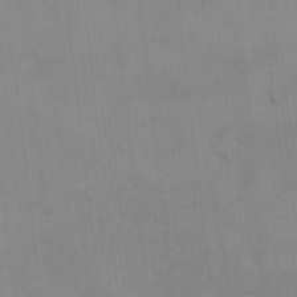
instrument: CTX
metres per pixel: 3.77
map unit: HNhu
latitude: 2.9891
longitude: 9.1431
